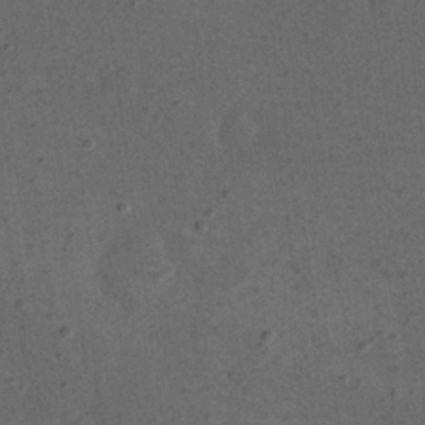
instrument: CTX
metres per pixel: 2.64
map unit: eHh
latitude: 22.9892
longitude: -67.8205
